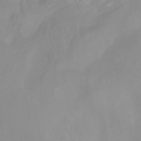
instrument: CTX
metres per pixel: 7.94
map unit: Nhu
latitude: -13.9556
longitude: -58.8002
